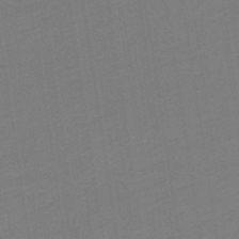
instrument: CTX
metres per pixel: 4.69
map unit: lHb
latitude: -49.8612
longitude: 81.4077
